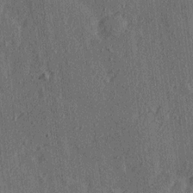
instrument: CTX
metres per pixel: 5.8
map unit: Ave
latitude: 15.2159
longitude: -105.3104
